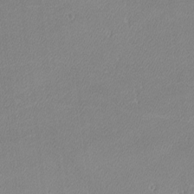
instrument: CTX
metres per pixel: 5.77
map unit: lHvf
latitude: -12.1228
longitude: -102.6868
